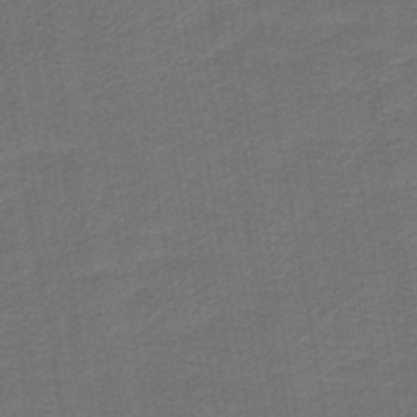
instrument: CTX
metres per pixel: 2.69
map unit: HNb
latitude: -43.7288
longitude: 51.8044
